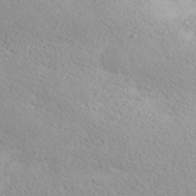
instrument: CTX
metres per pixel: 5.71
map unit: ANa
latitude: 35.6316
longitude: 14.5574
